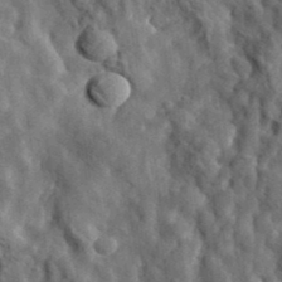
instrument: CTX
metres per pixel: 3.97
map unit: eHh
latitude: 36.3845
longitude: -80.2145
